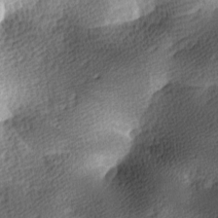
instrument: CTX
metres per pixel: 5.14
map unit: lAa
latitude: -10.0283
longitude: -125.1781
